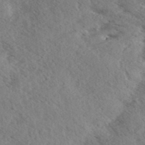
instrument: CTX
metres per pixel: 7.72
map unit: eHh
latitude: 35.3859
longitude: -140.0444
